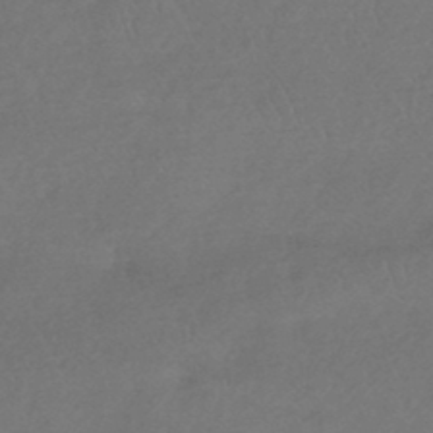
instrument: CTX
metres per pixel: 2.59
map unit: HNhu
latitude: -44.3684
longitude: 92.5196
